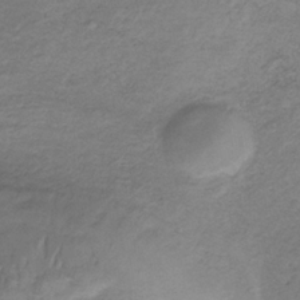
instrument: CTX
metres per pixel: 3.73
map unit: HNb
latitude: -32.9542
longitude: 60.1606
